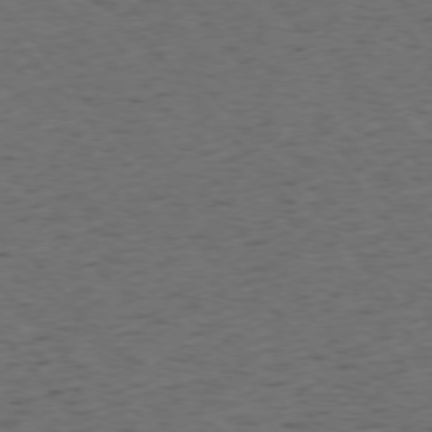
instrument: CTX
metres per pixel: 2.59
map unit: Ap
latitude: -76.0094
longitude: -62.3468
